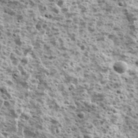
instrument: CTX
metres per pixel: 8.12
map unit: Ave
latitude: 16.7813
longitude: -134.4412
